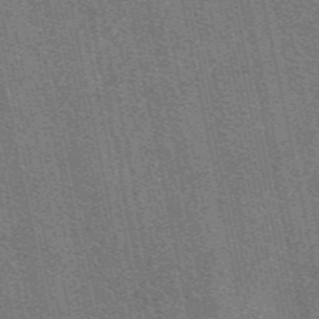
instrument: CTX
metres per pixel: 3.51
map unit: eAb
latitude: 49.0081
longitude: 116.0472
